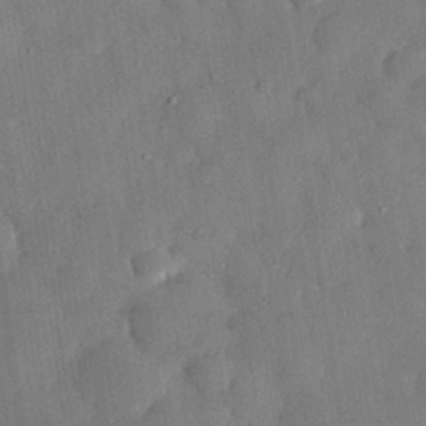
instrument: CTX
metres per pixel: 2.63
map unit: eHh
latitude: 30.7625
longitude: -76.1577
